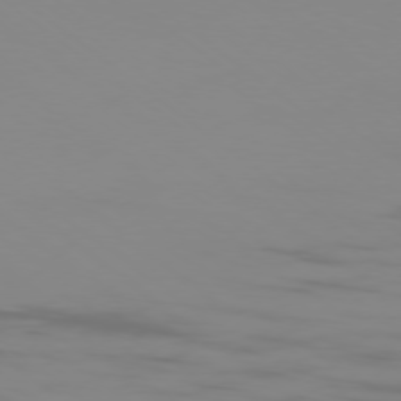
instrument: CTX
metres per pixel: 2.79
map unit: Ap
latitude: -78.0283
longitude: -95.1026
